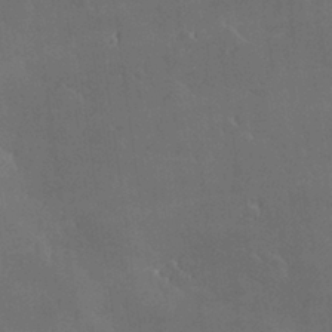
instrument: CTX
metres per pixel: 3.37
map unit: Hve
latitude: 28.3845
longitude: 145.6722
